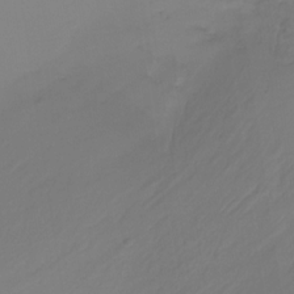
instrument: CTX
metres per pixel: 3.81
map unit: HNhu
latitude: -26.7274
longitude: 73.8233
